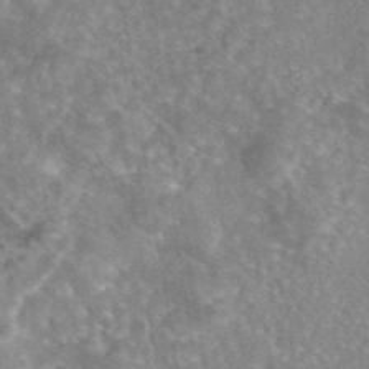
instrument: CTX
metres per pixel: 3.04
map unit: eAb
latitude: 45.5938
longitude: 105.0108
